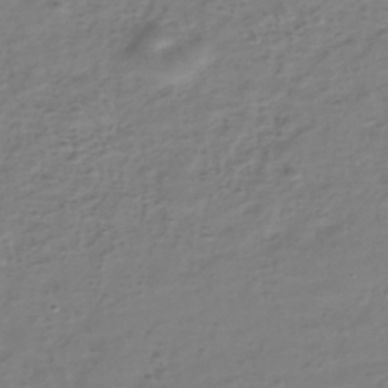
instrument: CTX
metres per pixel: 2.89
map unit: eHh
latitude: -39.5588
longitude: -28.3278
